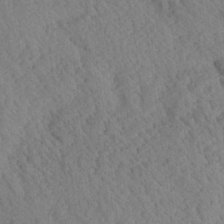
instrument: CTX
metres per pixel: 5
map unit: Aa
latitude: 24.3467
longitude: -134.1955
